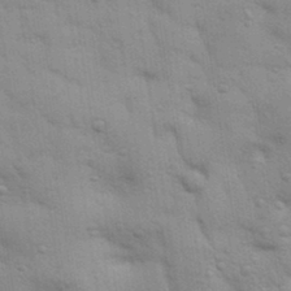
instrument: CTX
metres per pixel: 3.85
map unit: Aa
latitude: 32.4412
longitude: -146.3090
